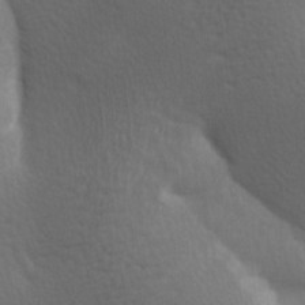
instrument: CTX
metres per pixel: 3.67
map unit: lAa
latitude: -9.7100
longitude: -125.8205
